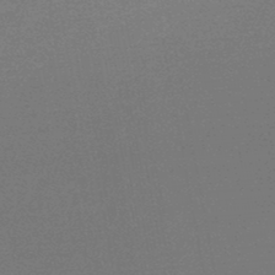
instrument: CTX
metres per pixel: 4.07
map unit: lHb
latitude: -46.1228
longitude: 57.9745
